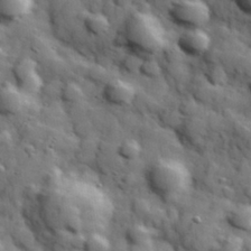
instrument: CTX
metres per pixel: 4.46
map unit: Hve
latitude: 31.9717
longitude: 150.6329
